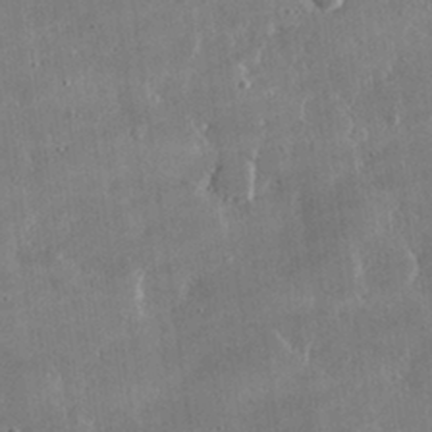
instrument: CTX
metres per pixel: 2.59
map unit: lHvf
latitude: 30.5168
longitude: -93.1970
